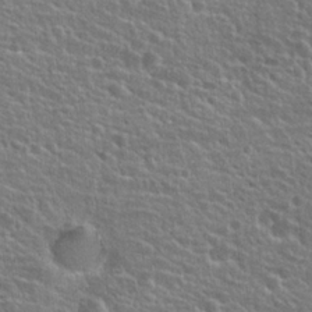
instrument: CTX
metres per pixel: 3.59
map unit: Hto
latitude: 25.1592
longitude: -50.5167
